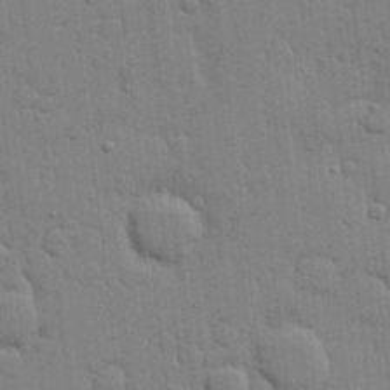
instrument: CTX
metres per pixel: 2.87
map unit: lHvf
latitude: 17.3671
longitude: -113.5560
